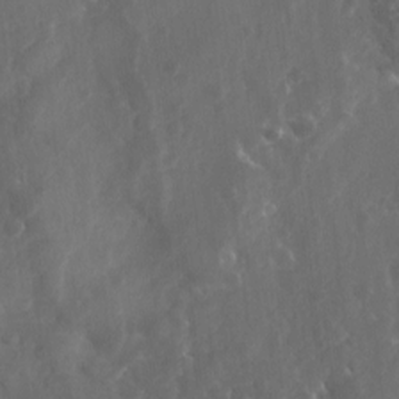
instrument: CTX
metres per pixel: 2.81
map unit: Ave
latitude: 11.5938
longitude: -103.9906
